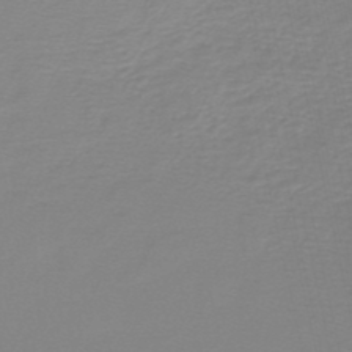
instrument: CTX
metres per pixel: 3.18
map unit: lHb
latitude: -44.3495
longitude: 55.8800
